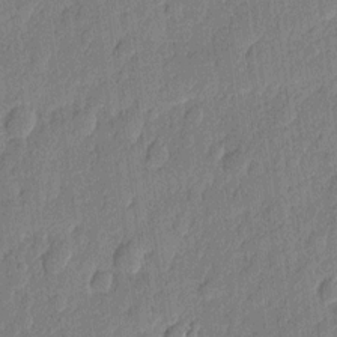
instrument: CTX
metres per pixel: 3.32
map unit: eHh
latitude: 7.1025
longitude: -73.9339
